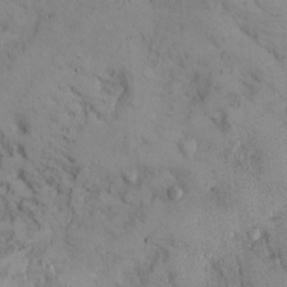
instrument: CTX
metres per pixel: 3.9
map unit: Hto
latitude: 12.0822
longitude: -59.1214
